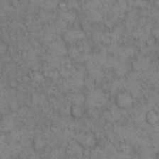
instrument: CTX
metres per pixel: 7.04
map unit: eHh
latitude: 14.8191
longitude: -64.7057
